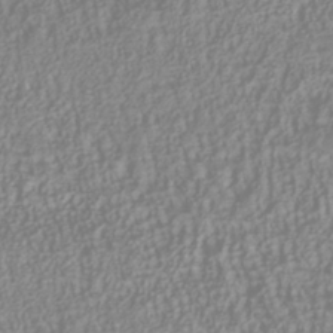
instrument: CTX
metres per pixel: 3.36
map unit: Nhu
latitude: -40.7652
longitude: -84.4034
